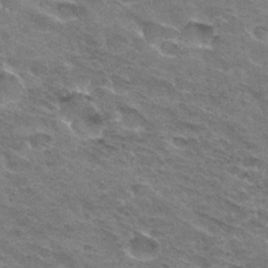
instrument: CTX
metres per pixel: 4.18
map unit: Hto
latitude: 32.2900
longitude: -45.1214
